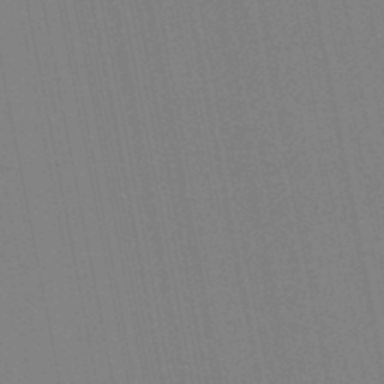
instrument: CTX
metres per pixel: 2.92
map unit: lHb
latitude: -47.5399
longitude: 78.1605
